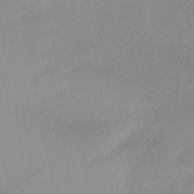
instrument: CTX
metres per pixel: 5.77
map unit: HNb
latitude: -45.1053
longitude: -43.6505
